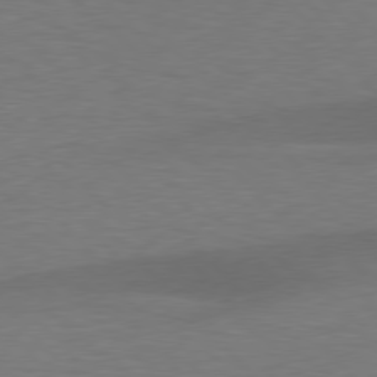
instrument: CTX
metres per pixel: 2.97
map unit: lApd
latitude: 77.4804
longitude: -58.8569
